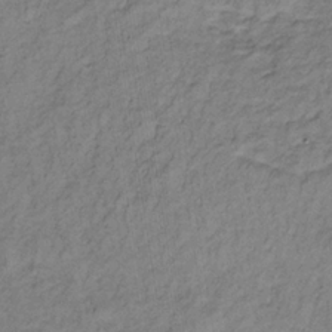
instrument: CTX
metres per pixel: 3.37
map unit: lHb
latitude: -33.0298
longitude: 65.6344
